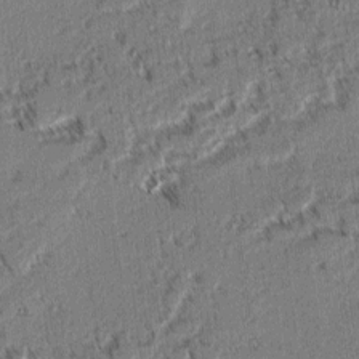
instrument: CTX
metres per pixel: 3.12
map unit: lAvf
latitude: 3.0080
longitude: -105.9339
